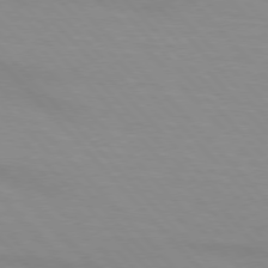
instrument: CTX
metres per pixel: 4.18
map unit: lApd
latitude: 76.3278
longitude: -84.8947
